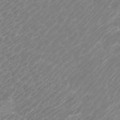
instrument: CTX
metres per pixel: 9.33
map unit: Htu
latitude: -5.7099
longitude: -74.6491
